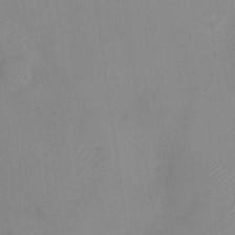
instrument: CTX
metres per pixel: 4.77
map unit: Nhu
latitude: -28.8219
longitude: -63.3104
